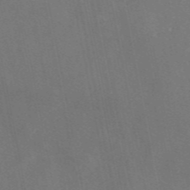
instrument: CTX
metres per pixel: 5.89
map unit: eAb
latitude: 46.7624
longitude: 114.8975
